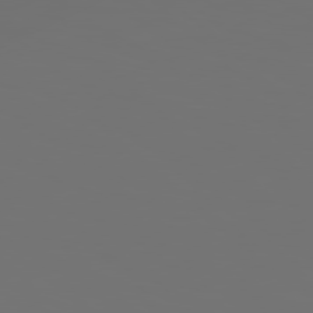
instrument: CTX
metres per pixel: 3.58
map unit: Hpe
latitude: 78.4223
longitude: -176.8191
